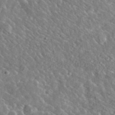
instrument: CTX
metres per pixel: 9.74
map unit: lHvf
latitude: 37.2159
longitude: -89.3293
